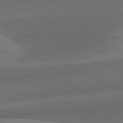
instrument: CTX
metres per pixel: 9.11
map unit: lApd
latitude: 81.7639
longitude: 132.4251
